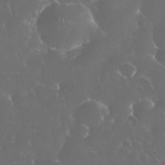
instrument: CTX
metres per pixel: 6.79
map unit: eHh
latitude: 33.8205
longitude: -63.0081
